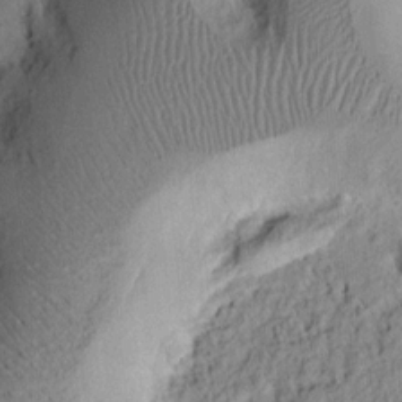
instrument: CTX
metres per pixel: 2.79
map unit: Ht
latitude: 8.0822
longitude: -75.5560
